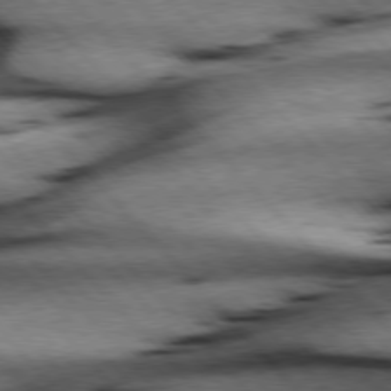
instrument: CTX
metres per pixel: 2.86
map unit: Hpe
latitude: 77.1214
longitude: -126.1200
